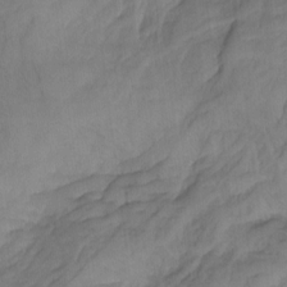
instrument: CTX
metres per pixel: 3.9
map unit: Hto
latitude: -7.4832
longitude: -50.6301
